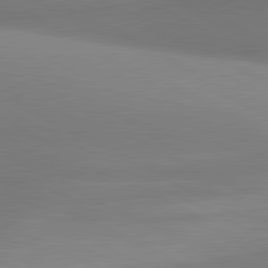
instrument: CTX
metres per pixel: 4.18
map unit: lApd
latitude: 80.9514
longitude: 132.8219
